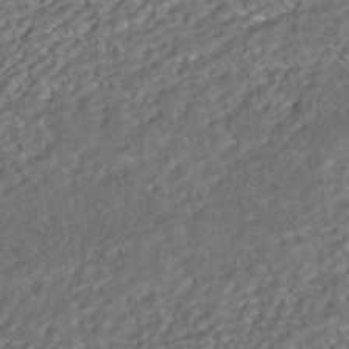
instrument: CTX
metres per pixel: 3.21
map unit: HNhu
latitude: -41.8800
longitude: 107.7100
